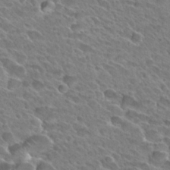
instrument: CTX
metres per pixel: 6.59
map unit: Hto
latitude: 28.6679
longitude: -39.1781
